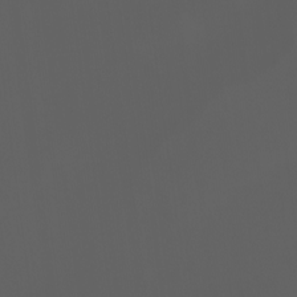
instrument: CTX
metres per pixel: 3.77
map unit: Ht
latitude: -3.2753
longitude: -60.6301
